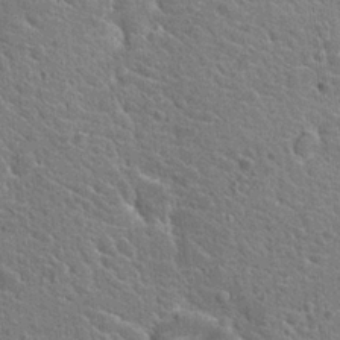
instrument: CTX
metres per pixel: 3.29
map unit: Hto
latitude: 19.4804
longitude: -33.6694
